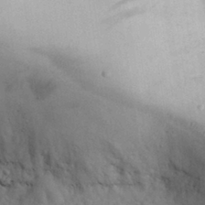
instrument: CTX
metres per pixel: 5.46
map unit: eHh
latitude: 30.9703
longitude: -70.8758
